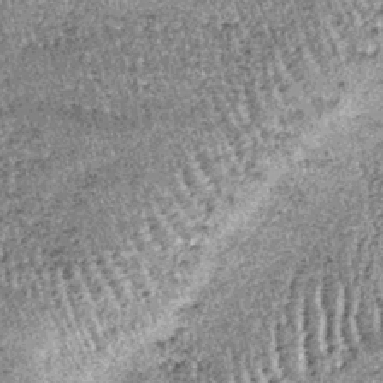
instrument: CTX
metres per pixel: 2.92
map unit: lHb
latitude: -39.7099
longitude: 67.1054
